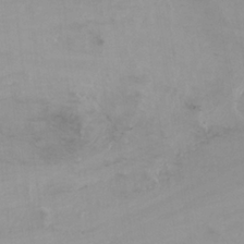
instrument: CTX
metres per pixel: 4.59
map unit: Ht
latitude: -15.3699
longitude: -41.4993
